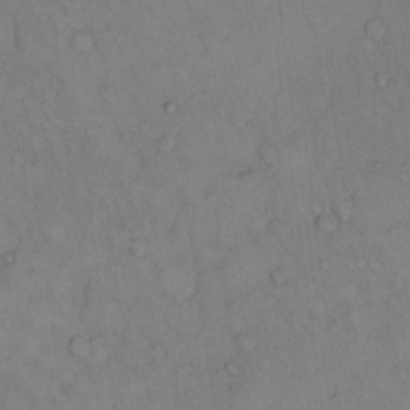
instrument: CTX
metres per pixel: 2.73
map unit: Hto
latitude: 11.3671
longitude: -61.1025
